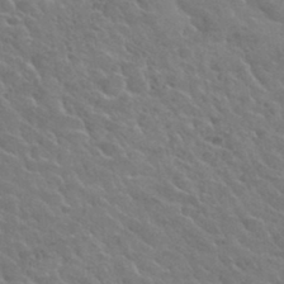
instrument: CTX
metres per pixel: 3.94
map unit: Hto
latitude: 33.9717
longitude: -49.8961
